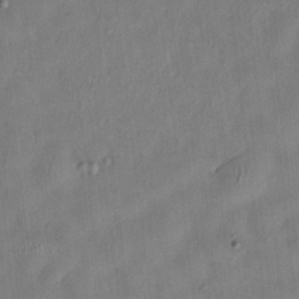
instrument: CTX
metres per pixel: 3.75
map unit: HNhu
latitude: 0.2900
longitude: -4.5546
